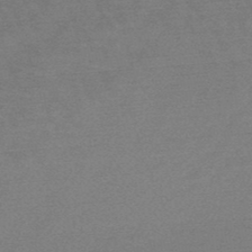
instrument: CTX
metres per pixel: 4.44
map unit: HNb
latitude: -48.9542
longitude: -48.6302
